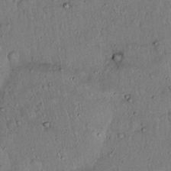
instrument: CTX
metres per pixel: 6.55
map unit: Hto
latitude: 14.5924
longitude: -56.9702
